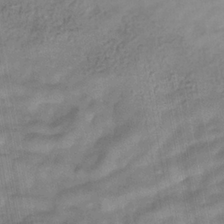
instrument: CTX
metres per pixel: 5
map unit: eHb
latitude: -33.1243
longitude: 75.8801
